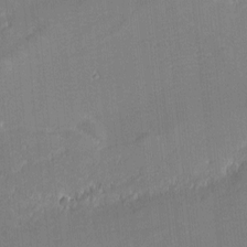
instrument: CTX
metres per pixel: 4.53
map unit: eHh
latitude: -2.1983
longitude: -82.9324
